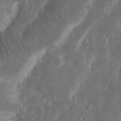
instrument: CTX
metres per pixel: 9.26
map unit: Nhu
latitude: 18.5168
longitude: -74.6302
